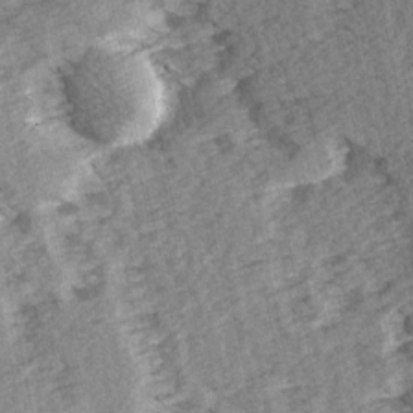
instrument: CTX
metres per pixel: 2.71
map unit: Ave
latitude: 14.7436
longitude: -104.2523
